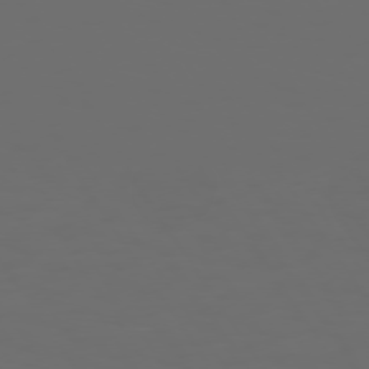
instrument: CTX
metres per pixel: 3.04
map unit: Hpe
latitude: 73.7450
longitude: -127.2726
